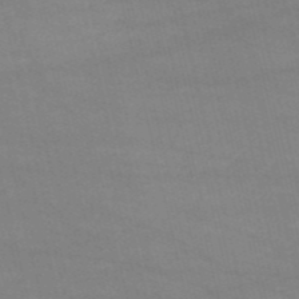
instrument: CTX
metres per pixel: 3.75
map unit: HNb
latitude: -53.1998
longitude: -37.9528
